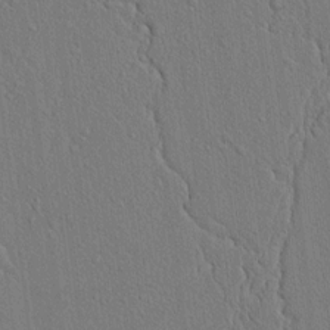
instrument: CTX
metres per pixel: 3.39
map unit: lAvf
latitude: 7.6883
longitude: 167.4832
